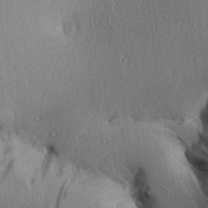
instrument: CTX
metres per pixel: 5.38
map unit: Aa
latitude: 29.1214
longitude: -136.2901
